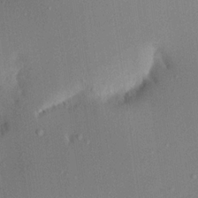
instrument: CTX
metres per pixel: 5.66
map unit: Aa
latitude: 21.0081
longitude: -147.1781
